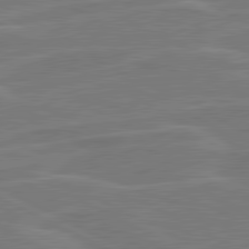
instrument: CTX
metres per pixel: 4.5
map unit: lApd
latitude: 80.9892
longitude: 120.9163
